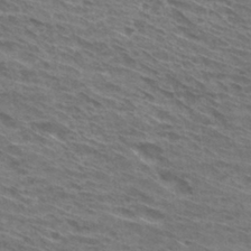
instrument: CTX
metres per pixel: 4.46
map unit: Hto
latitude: 30.5168
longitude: -44.6490
